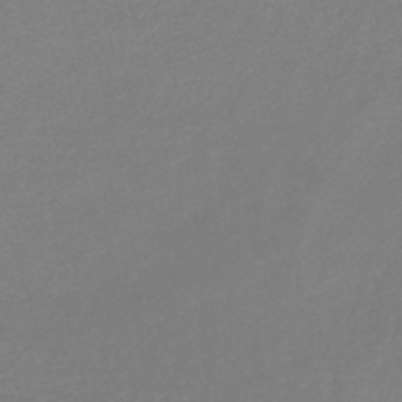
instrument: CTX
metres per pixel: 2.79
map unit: lHb
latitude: -45.0486
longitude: 76.6518
